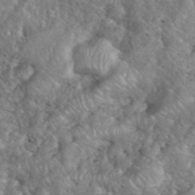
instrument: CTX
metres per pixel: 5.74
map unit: eHh
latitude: 40.1388
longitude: -57.4048
